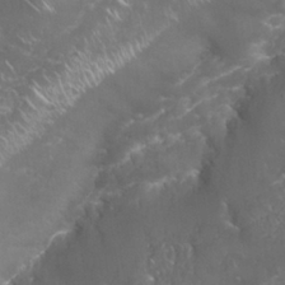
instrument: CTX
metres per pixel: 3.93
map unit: Nhu
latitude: 26.7057
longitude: -60.9891
